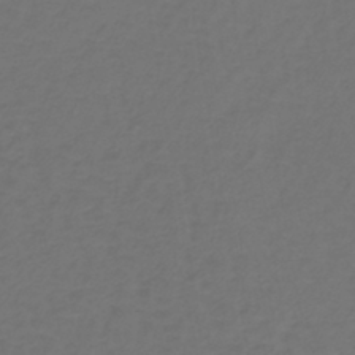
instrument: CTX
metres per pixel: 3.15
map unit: lHb
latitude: -39.3888
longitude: 63.3131
